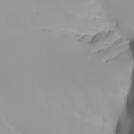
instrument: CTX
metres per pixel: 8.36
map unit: Nhu
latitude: -6.5007
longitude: -93.9906
